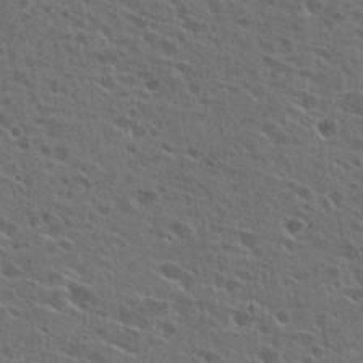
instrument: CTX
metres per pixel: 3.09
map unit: Hto
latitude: 26.3278
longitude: -45.1781
